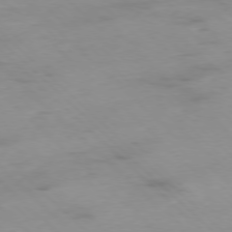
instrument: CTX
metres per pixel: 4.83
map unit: Ap
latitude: -77.5210
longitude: -90.8380
